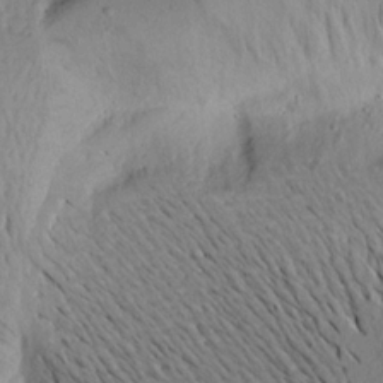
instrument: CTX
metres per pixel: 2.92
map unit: Aa
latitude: 17.9717
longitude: -144.6301
